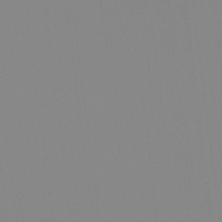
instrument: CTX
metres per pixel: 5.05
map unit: Hto
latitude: -8.4629
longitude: -51.5938
